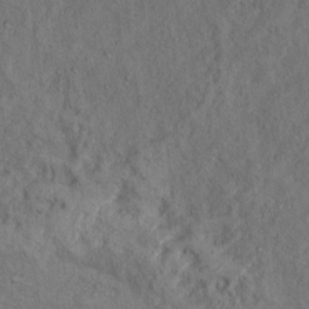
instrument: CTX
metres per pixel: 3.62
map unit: Ht
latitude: 15.3860
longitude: -37.5749
